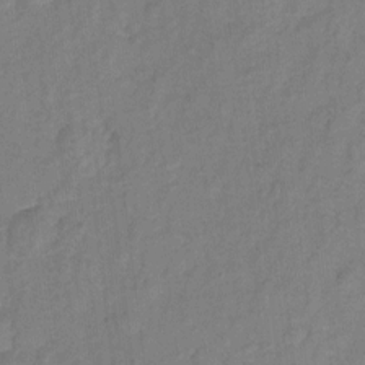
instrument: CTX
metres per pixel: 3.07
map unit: Hto
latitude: 5.9906
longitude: -31.6127
